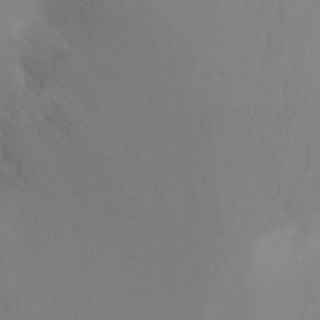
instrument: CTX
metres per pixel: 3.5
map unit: Ht
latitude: -13.4832
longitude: -44.6868
